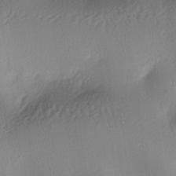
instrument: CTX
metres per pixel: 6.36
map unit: lAa
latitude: -6.1417
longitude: -123.6694
